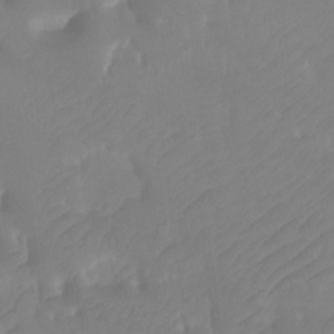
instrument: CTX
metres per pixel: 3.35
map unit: Ht
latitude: -9.8611
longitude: -34.2333
